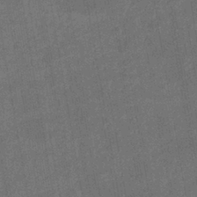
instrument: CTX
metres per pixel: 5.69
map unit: lHb
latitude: -38.1417
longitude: 74.1228
